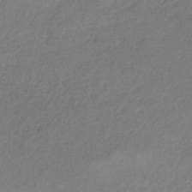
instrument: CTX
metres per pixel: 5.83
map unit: HNb
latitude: -34.5007
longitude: 55.4643
